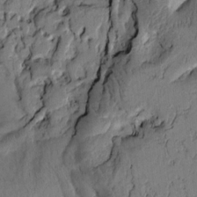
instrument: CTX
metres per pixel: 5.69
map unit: Htu
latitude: -2.7085
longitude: 167.6155
